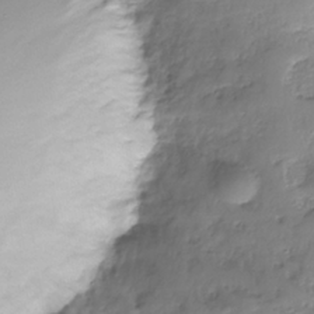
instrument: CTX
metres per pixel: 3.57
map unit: Nhe
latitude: -36.0850
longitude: -178.4790
